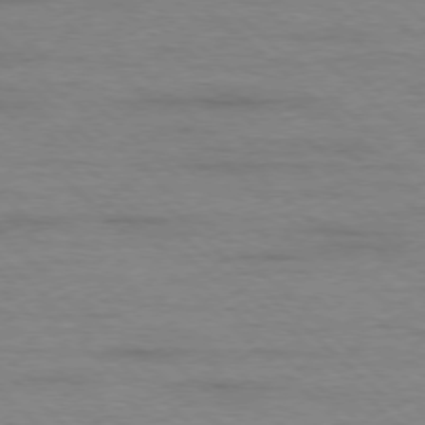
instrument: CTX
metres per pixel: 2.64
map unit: Ap
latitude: -77.5966
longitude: -94.0822
